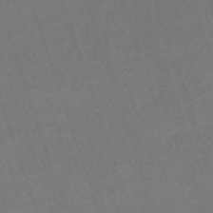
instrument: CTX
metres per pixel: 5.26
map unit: eHh
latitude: -63.7099
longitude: 50.3117
